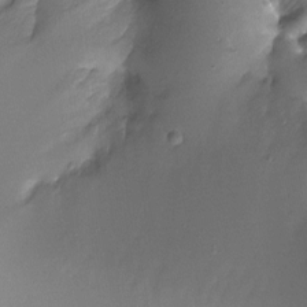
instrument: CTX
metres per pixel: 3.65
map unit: Ht
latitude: -12.1039
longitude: -45.2537
